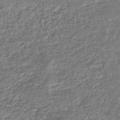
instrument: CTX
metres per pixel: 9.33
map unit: HNhu
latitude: -43.8800
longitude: 104.1228
